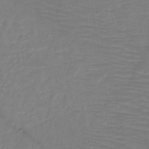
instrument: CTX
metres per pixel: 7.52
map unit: HNb
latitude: -49.4644
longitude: -44.7813
